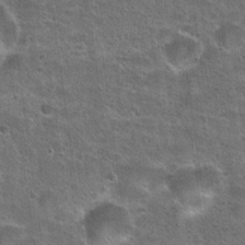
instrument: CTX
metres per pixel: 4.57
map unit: Hto
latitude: 23.7638
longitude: -49.3860
